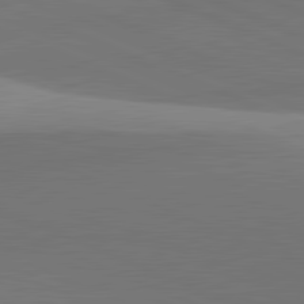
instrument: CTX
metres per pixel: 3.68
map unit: lApd
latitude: 81.9528
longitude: 143.0864
